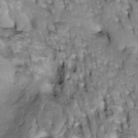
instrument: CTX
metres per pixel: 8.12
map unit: Htu
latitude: -4.4818
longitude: 150.4062
